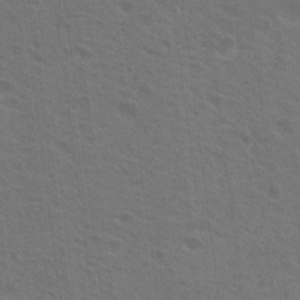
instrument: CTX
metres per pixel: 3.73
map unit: Nhu
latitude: 17.4237
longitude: -31.0648
